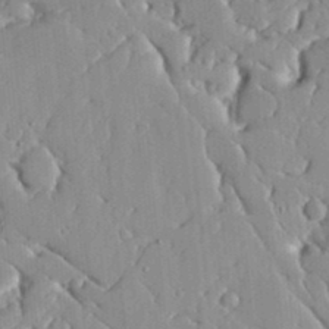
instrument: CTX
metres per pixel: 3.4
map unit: lHvf
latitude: 17.1970
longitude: -112.8947
